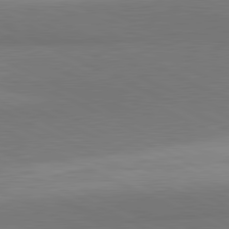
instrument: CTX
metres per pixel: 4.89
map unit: lApd
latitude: 81.2915
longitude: 157.0486
